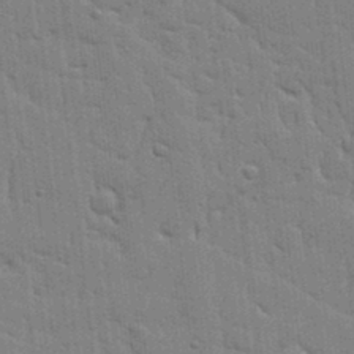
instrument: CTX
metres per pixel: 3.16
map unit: lHvf
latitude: 17.2915
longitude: -113.3104
